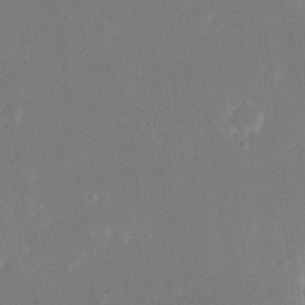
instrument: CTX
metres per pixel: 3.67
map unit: eHh
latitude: 19.1403
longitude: -70.3467
